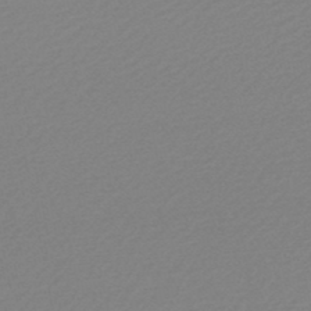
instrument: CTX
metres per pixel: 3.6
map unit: lHb
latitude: -48.0283
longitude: 65.4833
